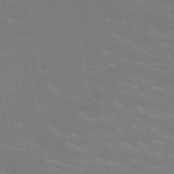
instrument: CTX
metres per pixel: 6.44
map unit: HNb
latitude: -49.3132
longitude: -48.1011
